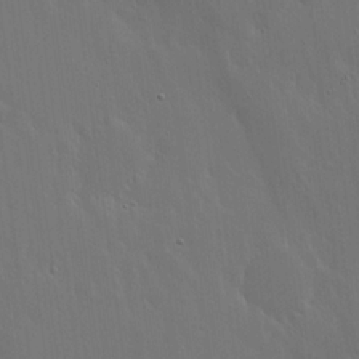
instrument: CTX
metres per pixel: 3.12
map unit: lHvf
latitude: 18.9513
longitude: -116.9892
